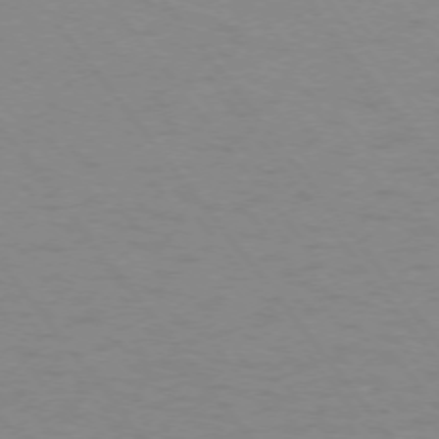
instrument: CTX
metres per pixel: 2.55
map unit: Ap
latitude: -75.2754
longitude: -69.9339
